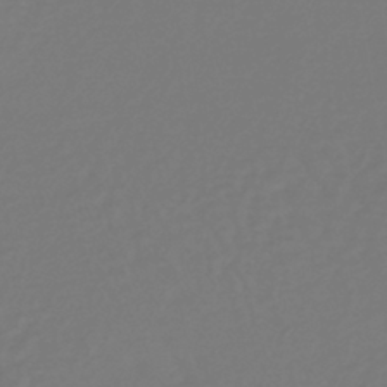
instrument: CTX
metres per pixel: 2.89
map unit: lHb
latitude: -38.7841
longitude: 63.0864
